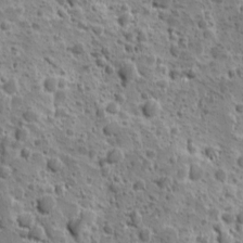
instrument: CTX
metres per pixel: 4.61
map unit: Ave
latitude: 10.2145
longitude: -105.0270
